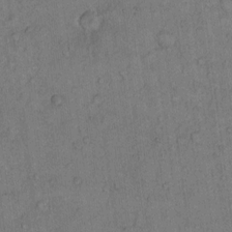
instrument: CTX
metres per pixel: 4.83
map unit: Hto
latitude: 11.4049
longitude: -58.0255
